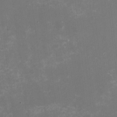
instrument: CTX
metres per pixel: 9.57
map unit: HNhu
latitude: -1.5588
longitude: -5.6694
